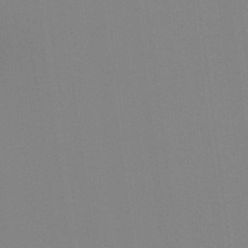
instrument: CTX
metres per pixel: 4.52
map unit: Hto
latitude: -8.3873
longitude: -49.0269
